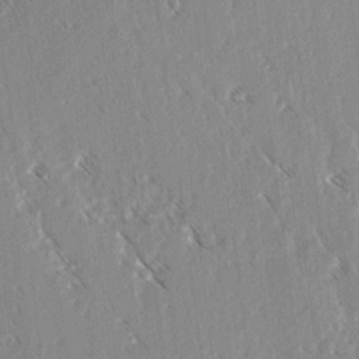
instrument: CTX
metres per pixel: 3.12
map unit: lAvf
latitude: 3.8961
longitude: -105.7828
